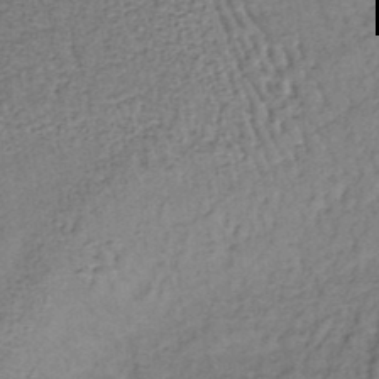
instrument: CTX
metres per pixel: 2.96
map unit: lHb
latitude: -37.5021
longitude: 59.5210
